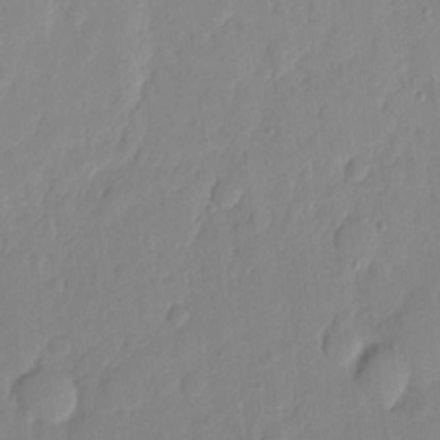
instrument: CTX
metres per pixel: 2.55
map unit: eHh
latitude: 5.9339
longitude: -72.5168
